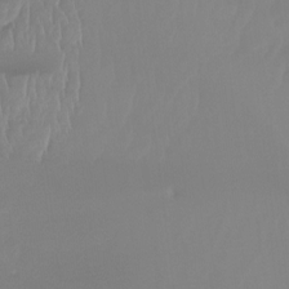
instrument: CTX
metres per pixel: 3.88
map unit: Ht
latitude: -14.5952
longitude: -50.6679
